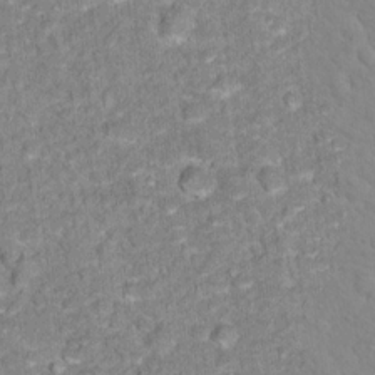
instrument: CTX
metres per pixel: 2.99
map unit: Hto
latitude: 17.1025
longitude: -36.4790
